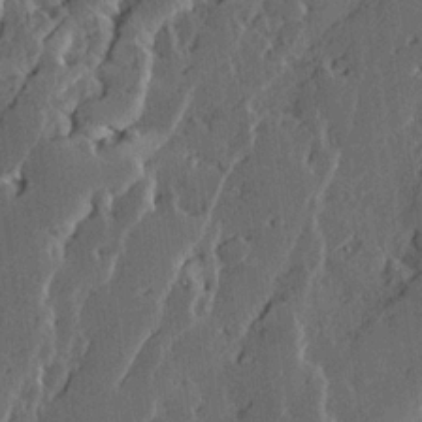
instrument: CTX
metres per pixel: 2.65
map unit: Ave
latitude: 14.6491
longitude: -137.4427
